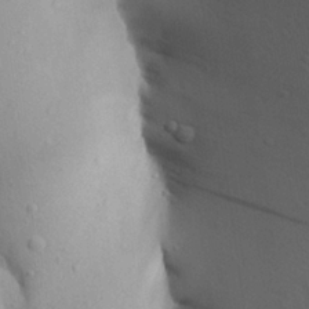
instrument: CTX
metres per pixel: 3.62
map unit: Aa
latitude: 27.1781
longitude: -148.6868
